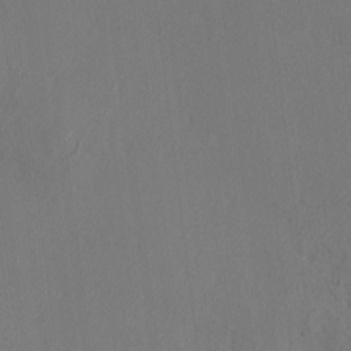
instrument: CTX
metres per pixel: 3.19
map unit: HNhu
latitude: 11.1025
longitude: 22.9164
